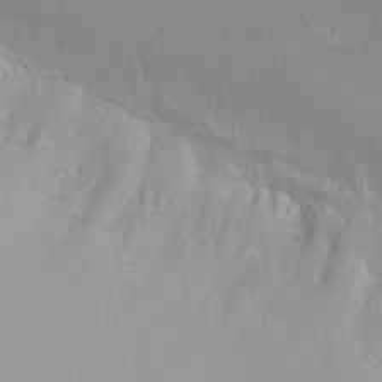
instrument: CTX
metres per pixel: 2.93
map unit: Nhu
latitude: -6.7652
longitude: -82.8569
